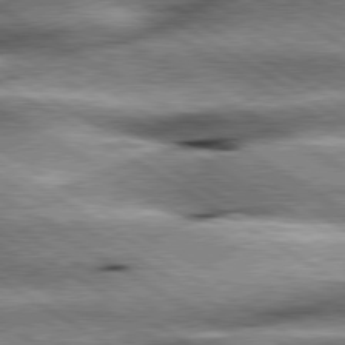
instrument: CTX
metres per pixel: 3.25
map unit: lApd
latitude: 80.0255
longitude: -142.6491
